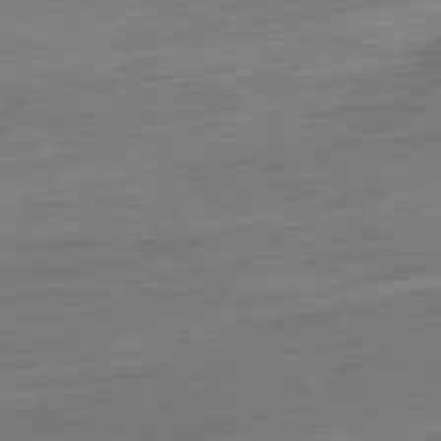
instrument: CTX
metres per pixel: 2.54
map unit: Ap
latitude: -81.3510
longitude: -76.5545
